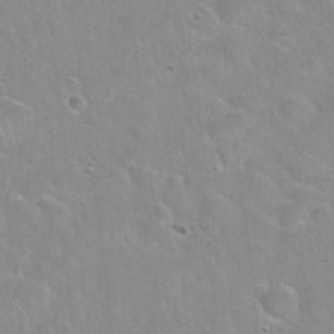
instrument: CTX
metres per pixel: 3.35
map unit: Hto
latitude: 22.3278
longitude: -52.4601
